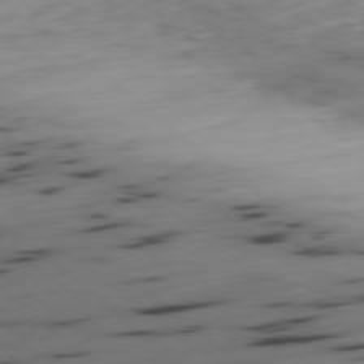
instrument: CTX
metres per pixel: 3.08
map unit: Ap
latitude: -78.8219
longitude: -59.6883
